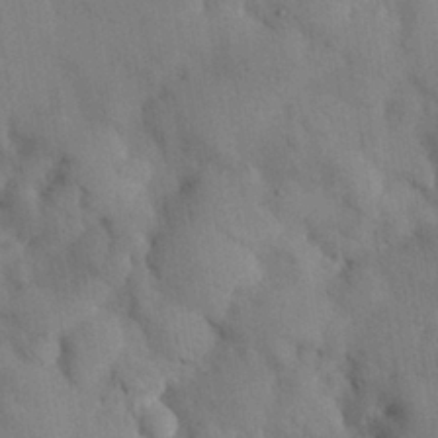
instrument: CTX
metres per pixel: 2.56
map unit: Nhu
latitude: 27.5182
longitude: -72.3846
